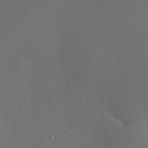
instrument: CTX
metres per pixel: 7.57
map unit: HNhu
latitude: 7.2159
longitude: 8.8030
